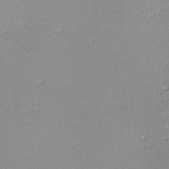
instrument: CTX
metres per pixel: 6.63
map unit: lHvf
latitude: -13.1620
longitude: -102.2144
